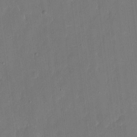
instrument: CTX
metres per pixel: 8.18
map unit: eHh
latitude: 6.5735
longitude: -68.6680
